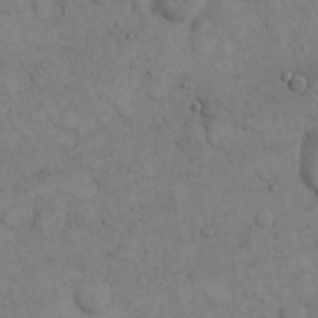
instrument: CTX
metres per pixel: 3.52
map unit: eHh
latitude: 14.6113
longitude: -67.2348
